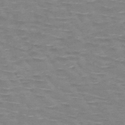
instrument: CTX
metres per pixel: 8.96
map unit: HNb
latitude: -48.4629
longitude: -48.8191
